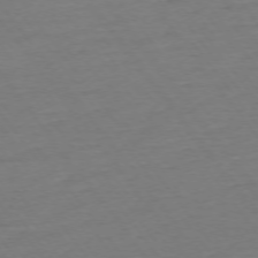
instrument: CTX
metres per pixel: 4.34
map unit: Ap
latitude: -75.1620
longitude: -83.4993
